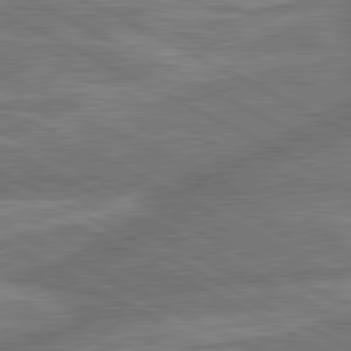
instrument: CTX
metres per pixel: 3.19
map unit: lApd
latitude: 81.0836
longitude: -166.3278
